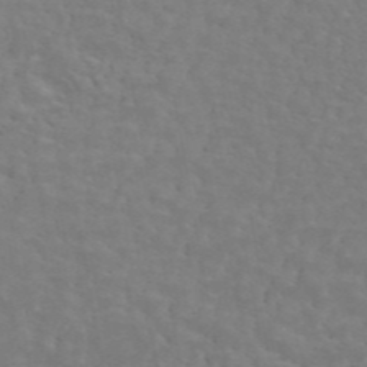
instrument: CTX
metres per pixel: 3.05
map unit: ANa
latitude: 44.9513
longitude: 25.9556
